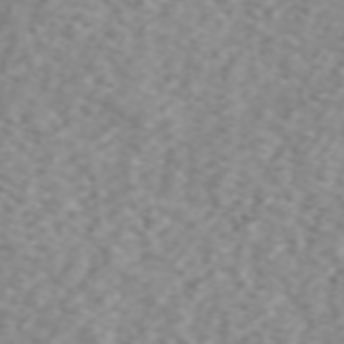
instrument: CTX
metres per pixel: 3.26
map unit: ANa
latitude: 44.4223
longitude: 21.8044
